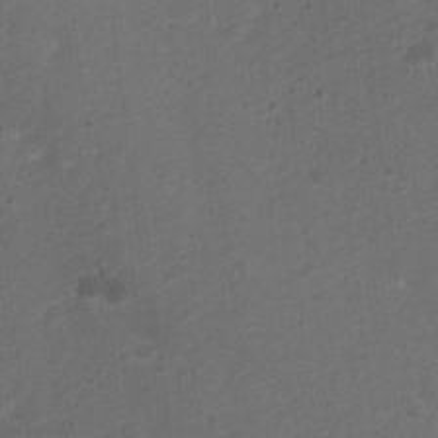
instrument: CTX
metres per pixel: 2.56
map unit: Ht
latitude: 1.2348
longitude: -25.7260
